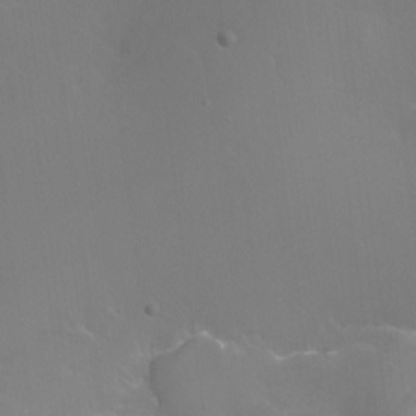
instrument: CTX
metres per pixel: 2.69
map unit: Ht
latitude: -12.5385
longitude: -44.6301
